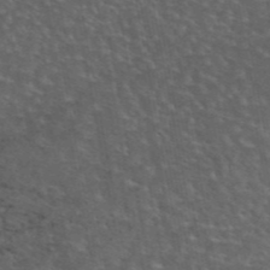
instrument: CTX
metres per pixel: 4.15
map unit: eAb
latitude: 44.7624
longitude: 113.2943
